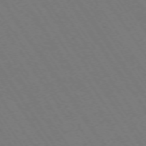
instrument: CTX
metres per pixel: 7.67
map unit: Ap
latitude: -74.3685
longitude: -71.3481
